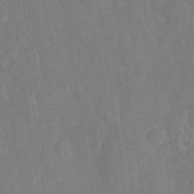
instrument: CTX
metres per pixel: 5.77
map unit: HNhu
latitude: -24.9164
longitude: 49.1620
